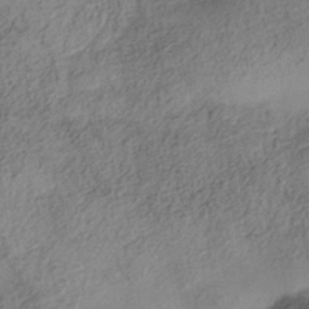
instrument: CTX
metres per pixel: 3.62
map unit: Nhe
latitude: -38.5196
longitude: -147.0081
